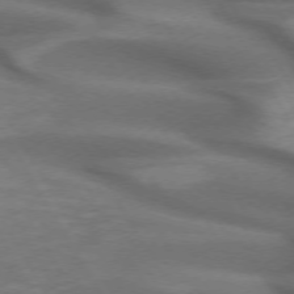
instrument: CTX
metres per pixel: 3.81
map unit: lApd
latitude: 72.4223
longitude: -51.7638
